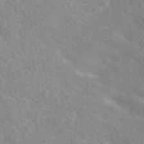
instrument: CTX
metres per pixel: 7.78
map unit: eAb
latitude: 49.8205
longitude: 117.7099
